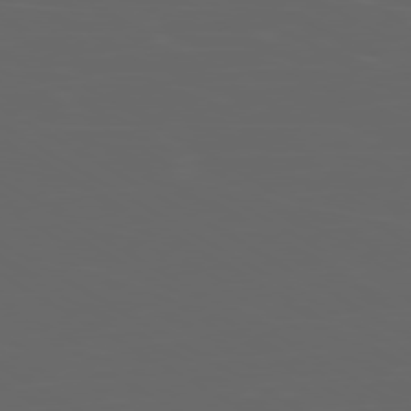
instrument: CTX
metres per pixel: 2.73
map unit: Ap
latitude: -80.1795
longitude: -71.8583
